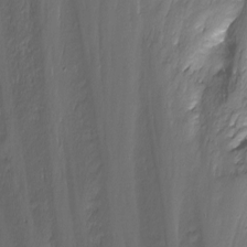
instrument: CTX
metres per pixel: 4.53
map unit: Nhu
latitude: -11.3699
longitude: -46.6680
